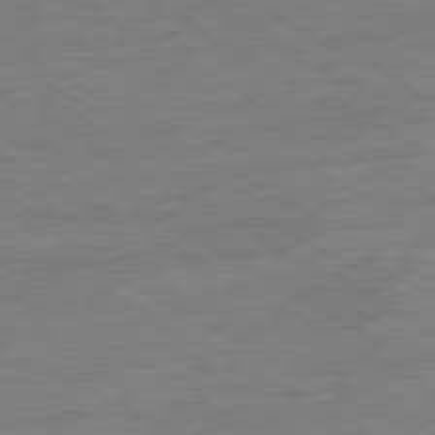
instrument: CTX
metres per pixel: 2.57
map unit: Ap
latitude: -81.0298
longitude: -78.7058
